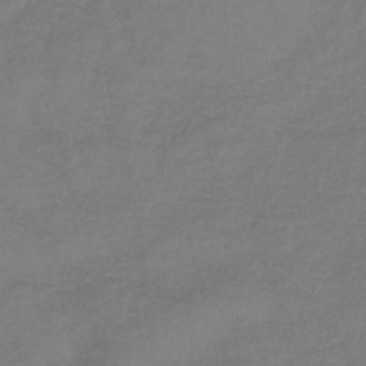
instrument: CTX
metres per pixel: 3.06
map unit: lHb
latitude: -42.0661
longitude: 76.5196
